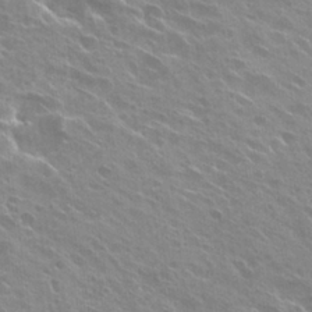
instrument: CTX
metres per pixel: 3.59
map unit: Hto
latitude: 26.8758
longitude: -40.9702
